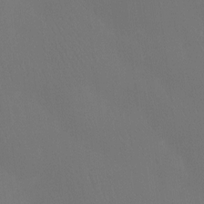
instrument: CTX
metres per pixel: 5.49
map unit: Htu
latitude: -13.9556
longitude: -47.5560
